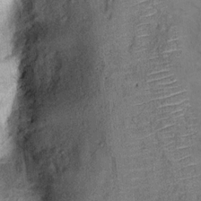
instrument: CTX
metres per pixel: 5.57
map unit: Ht
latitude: 10.8947
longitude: -39.7072
